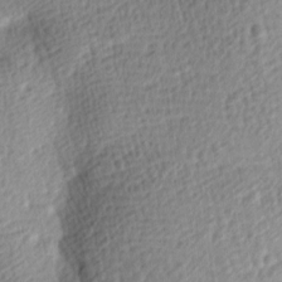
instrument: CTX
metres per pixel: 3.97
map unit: lAa
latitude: -9.4076
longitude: -125.1025
